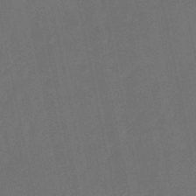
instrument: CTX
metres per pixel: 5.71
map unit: lHb
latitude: -50.6140
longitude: 80.4062
